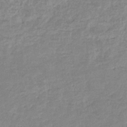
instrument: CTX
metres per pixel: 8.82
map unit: eHb
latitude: -35.6722
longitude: 76.9164
